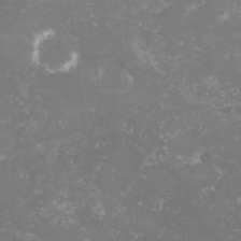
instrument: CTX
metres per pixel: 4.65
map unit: lHvf
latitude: -15.2376
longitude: -98.3656
